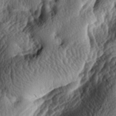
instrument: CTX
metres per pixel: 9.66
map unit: lAa
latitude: -5.6344
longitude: -124.6868
